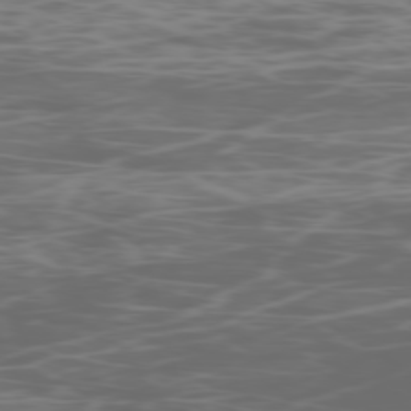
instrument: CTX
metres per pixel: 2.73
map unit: Ap
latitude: -78.8219
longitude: -75.1403
